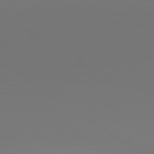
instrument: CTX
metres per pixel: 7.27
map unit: lApd
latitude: 79.9528
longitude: 158.3117
